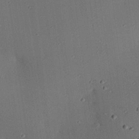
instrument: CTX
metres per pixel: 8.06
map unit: eHh
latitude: 25.1970
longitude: -71.3293
